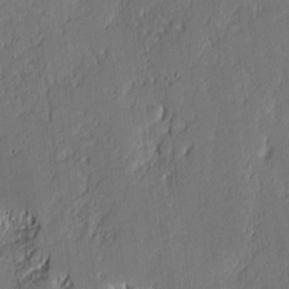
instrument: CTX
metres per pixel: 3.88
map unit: lAvf
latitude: -0.7653
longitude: -107.2915
